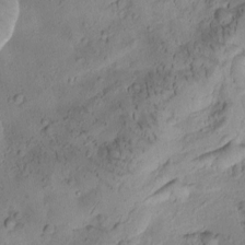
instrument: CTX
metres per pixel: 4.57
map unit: Htu
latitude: -3.0486
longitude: 171.5210
